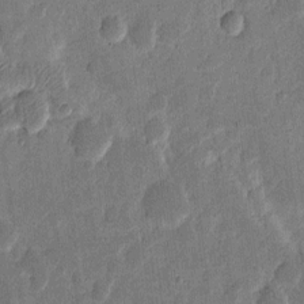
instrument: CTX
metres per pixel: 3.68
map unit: eHh
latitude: 6.8191
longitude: -71.1781
